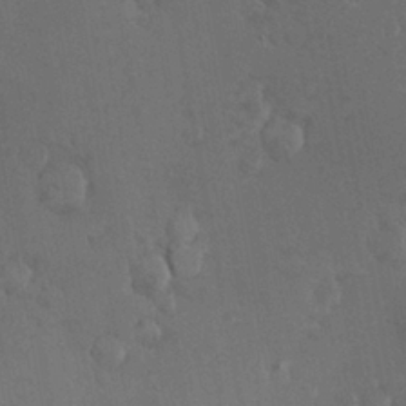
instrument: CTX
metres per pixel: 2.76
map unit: Nve
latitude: -7.6344
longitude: 174.0472
